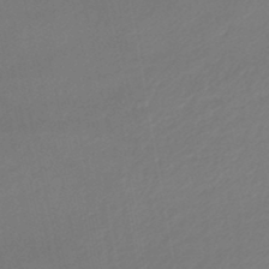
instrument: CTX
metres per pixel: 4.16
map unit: lHb
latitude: -46.7274
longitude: 67.1998
